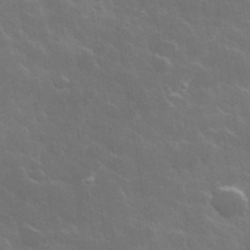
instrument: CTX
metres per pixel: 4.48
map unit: lHvf
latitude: 36.1200
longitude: -91.9150
